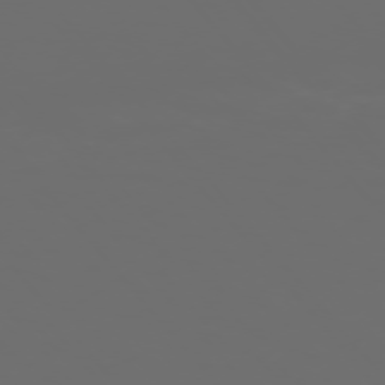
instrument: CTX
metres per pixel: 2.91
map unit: Ap
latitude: -76.1039
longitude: -63.9150
